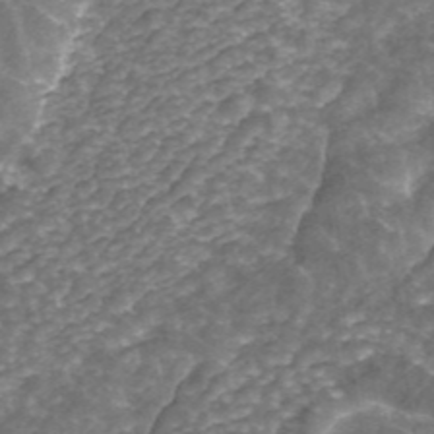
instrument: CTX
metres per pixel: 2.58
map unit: ANa
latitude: 43.6316
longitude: 25.0486
